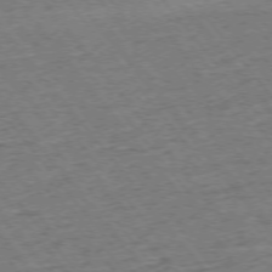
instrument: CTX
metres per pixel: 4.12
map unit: Ap
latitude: -75.3510
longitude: -88.1578
